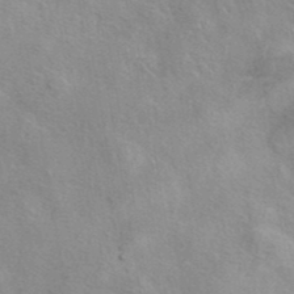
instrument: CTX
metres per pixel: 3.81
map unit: eAb
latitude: 40.1766
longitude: 105.8611
